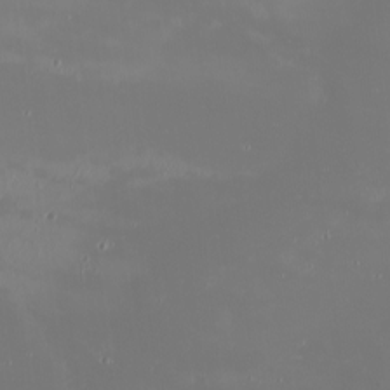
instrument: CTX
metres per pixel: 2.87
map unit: Htu
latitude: -6.9919
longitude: -71.1214
